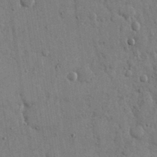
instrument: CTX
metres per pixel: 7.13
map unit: eHh
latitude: 15.3104
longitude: -68.6113
